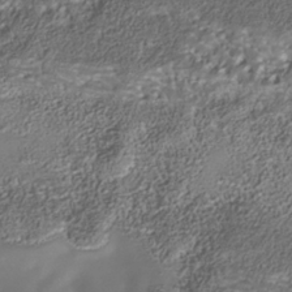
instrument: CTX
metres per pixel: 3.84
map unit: Nhe
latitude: -38.7274
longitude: -118.1955
